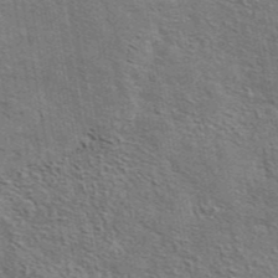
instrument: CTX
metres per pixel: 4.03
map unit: eAb
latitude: 43.8394
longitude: 110.2172
